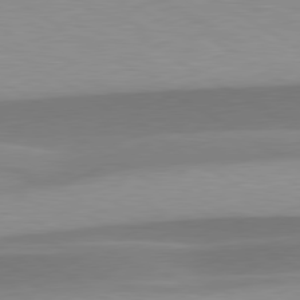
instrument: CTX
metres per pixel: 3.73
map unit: lApd
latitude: 79.8017
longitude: -95.7828
